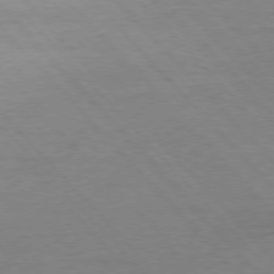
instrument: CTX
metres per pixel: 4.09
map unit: Ap
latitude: -77.6722
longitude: -95.8206
